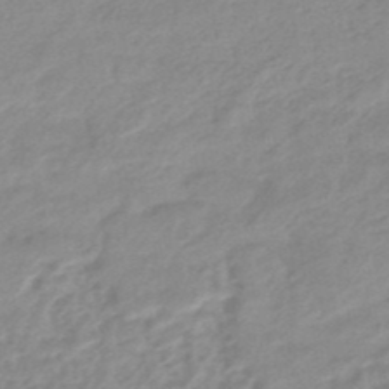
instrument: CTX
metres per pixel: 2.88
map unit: eHb
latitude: -45.2565
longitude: 89.5588
